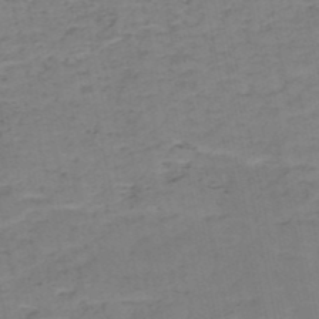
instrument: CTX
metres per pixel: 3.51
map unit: HNb
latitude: -50.3495
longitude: -51.7638
